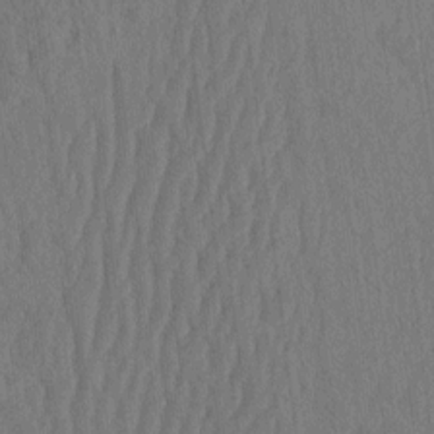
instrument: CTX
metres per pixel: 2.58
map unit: eHh
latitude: -2.3495
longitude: 14.3496
